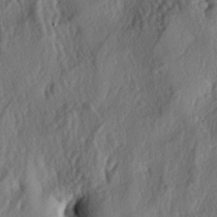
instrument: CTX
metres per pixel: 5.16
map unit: lAa
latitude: -5.1431
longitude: -124.7624
